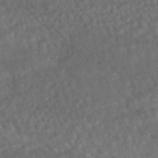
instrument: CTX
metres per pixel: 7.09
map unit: HNhu
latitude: -45.5777
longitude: 106.7841
